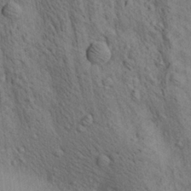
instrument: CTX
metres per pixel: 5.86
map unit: lAa
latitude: 21.8961
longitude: -138.7813
